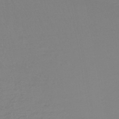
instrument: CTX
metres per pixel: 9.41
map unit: lHb
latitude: -44.4251
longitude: 68.1983
